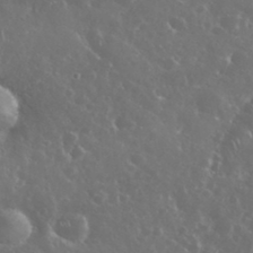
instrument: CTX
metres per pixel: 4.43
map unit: eHh
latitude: 34.4412
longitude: -61.3481
